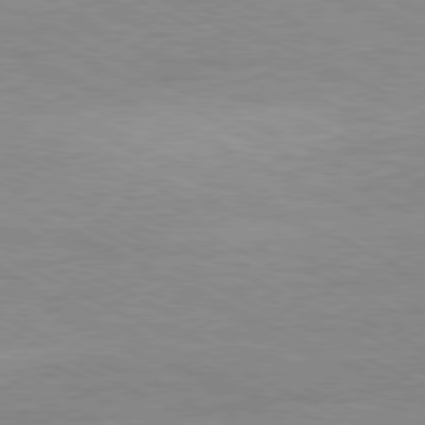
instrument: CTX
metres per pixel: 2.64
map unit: Ap
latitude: -80.9731
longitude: -85.5182
